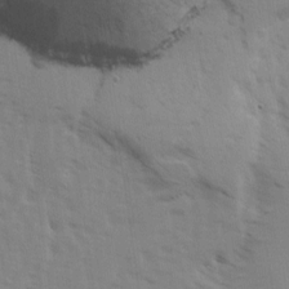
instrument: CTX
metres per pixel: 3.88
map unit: Ave
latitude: 13.6316
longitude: -103.1403
